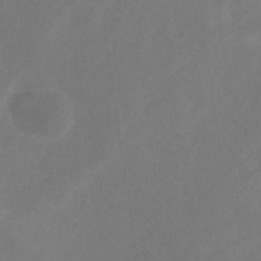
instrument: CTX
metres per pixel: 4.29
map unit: HNb
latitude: -31.0108
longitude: 63.0297
